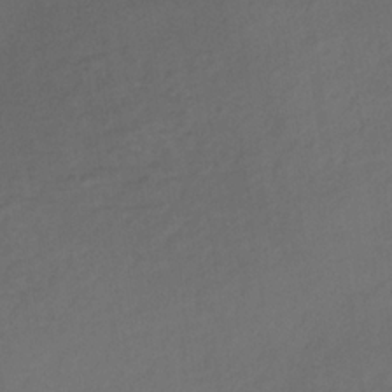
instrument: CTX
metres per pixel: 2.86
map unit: HNb
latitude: -30.7463
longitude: 63.0486
